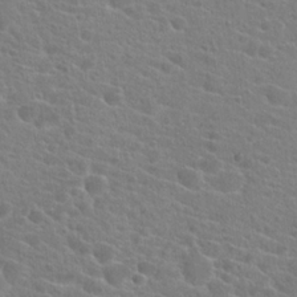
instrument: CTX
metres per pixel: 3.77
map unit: Hto
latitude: 21.4049
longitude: -39.3859
